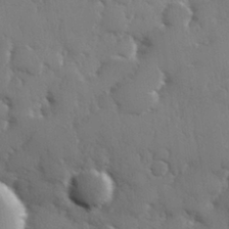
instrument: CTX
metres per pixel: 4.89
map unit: Hve
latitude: 26.8947
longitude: 150.3873
